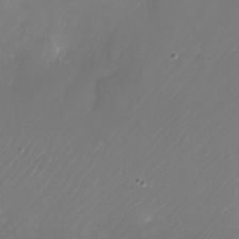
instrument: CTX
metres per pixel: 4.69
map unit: Nhu
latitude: -27.5021
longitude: -71.8772
